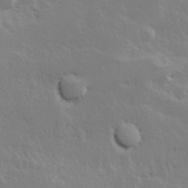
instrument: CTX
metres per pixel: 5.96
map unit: Hve
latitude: 24.9135
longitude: 145.4077
